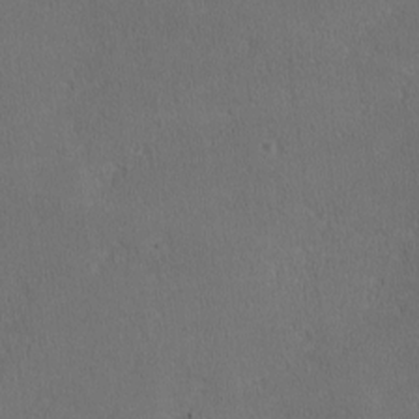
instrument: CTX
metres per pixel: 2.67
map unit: lHvf
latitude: -11.8611
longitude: -99.7827
